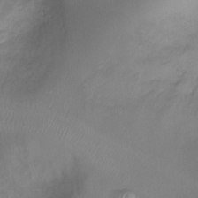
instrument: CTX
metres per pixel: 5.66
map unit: Ht
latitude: -4.6140
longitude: -19.1781
